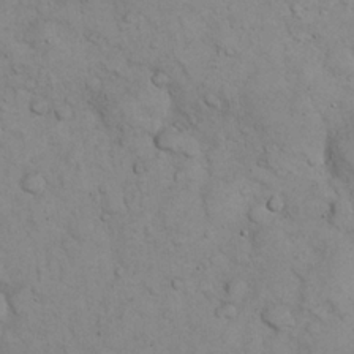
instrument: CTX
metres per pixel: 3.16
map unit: eHh
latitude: 22.3656
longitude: -59.0081
